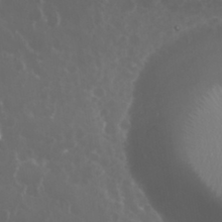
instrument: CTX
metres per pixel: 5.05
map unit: eHh
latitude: 33.8394
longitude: -59.4049
